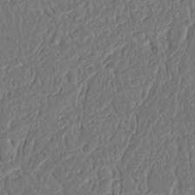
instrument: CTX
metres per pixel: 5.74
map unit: Nhu
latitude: 15.5183
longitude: -74.6113
